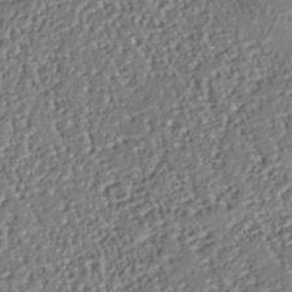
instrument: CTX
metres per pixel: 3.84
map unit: Nhu
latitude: -37.8422
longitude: -80.9892
